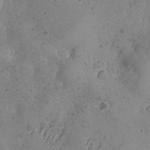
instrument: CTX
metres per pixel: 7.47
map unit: Ave
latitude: -8.5952
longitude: -118.4790
